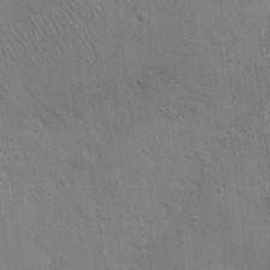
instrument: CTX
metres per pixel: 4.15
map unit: eHh
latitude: 25.4804
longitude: -69.5749
